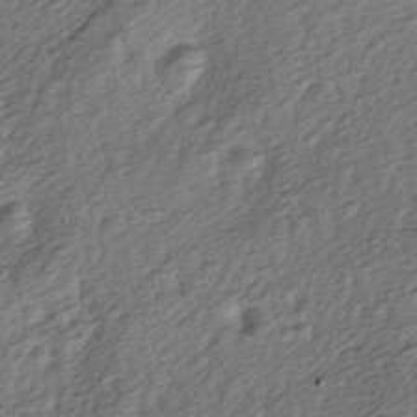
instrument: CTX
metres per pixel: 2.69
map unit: lAa
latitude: -4.3117
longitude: -122.8569
